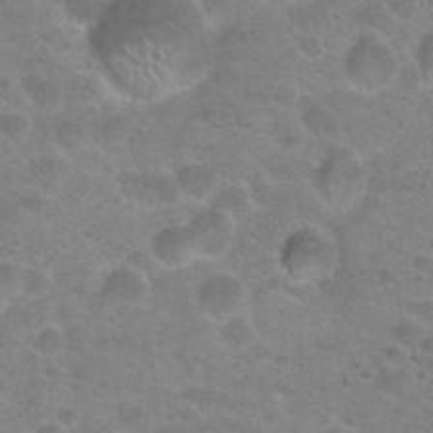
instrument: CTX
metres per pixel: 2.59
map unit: Hto
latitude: 22.2145
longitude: -49.9717
